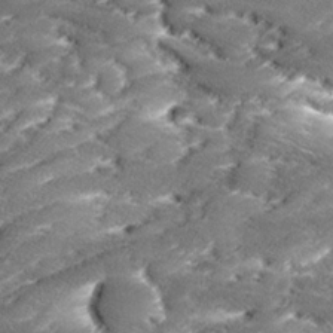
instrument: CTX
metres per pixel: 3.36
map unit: Ave
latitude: 17.8205
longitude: -136.2712
